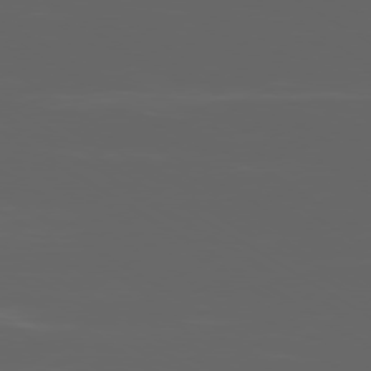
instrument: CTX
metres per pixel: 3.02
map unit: Ap
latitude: -80.0661
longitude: -94.0444
